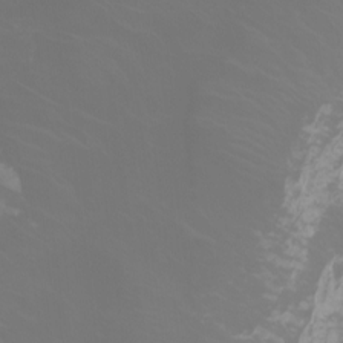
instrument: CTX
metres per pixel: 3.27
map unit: Htu
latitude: -5.4076
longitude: -72.8947
